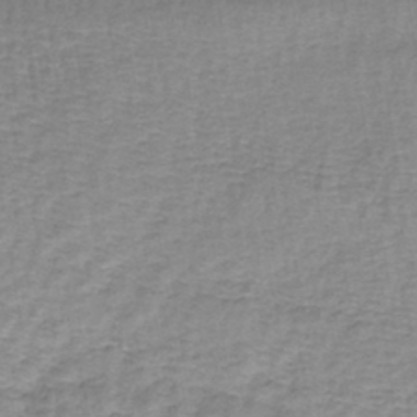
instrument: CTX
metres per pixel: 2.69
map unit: lHb
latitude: -42.6140
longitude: 59.0297
